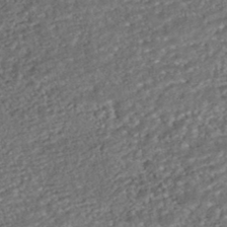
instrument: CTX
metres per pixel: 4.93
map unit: ANa
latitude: -43.4265
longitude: 108.0094
